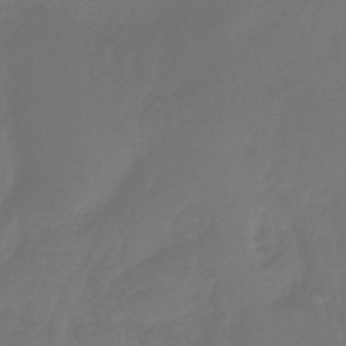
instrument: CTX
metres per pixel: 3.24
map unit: lHb
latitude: -43.4076
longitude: 63.4265
